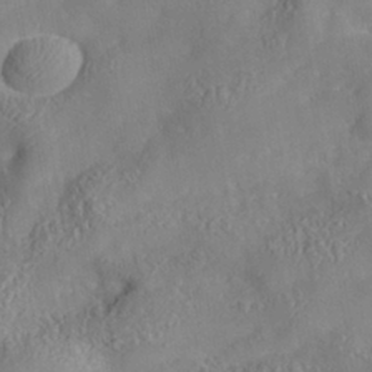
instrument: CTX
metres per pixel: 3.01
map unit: Nhe
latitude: -38.1417
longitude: -146.6680
